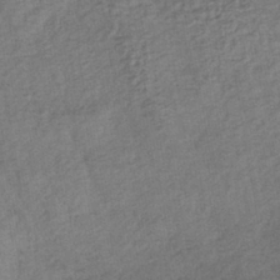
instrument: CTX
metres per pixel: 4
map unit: lHb
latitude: -39.9367
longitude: 69.1242
